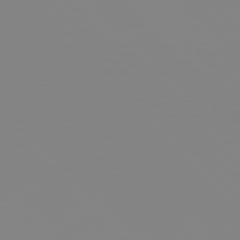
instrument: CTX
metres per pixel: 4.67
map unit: Hpe
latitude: 77.8394
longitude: -161.4993
